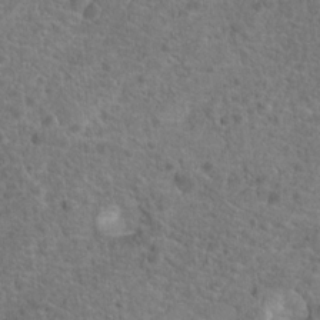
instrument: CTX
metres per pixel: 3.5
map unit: Hto
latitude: 18.0255
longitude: -41.7260
